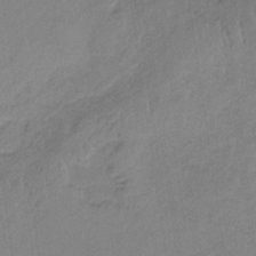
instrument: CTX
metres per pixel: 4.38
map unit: HNb
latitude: -33.8801
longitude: 59.1242
